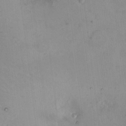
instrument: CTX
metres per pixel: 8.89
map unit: HNhu
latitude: 8.1956
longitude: 10.3684
